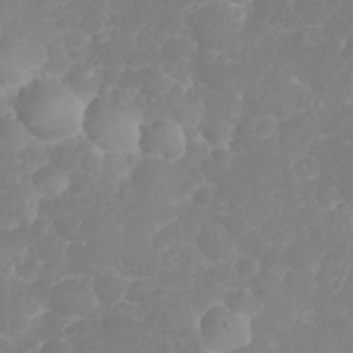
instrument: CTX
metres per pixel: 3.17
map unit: eHh
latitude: 31.3293
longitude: -65.1781
